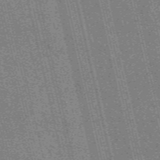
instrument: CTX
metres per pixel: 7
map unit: eAb
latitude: 50.9702
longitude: 109.8800
